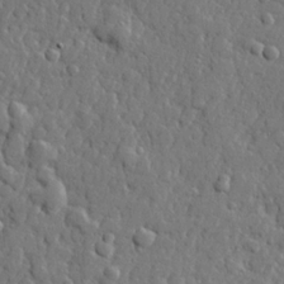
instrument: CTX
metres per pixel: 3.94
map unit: lHvf
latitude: 22.9892
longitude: 143.1809
